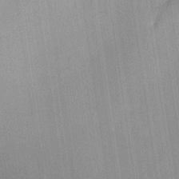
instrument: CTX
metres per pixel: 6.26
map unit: Aa
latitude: 21.4049
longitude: -139.4237
